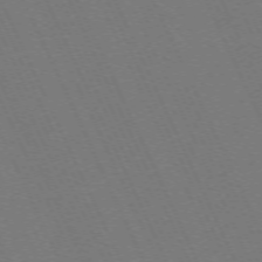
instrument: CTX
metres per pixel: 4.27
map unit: Hpe
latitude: -71.6344
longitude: 12.5952
